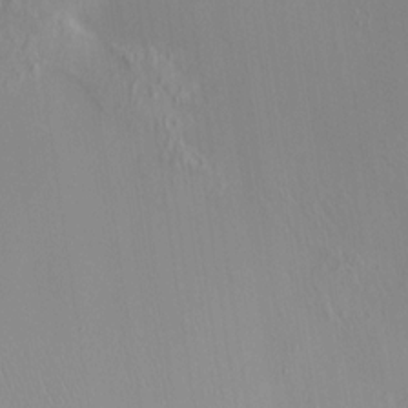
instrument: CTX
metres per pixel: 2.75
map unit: HNhu
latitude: 11.7828
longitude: 10.6519
